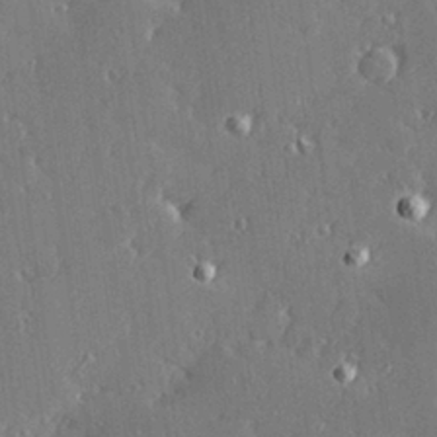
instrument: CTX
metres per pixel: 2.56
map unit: Hve
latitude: 28.1767
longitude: -92.2522
